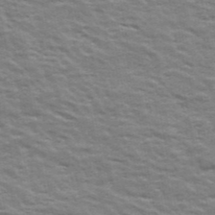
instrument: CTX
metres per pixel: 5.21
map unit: Ave
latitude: 42.8758
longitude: -113.4426
